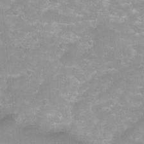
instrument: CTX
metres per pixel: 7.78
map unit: Ht
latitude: 4.7813
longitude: -20.7624
